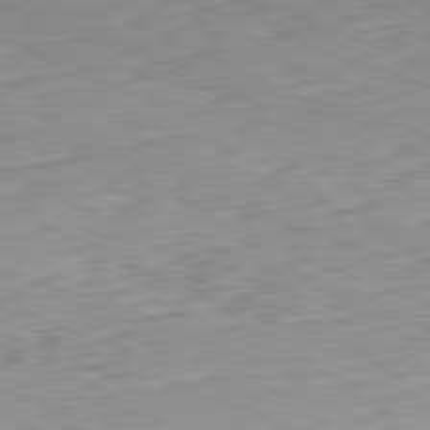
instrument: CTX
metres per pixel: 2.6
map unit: Hpe
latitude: -82.2361
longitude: 15.7667
